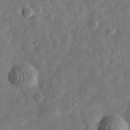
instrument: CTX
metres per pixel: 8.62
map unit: eHh
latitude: 32.6868
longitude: -76.9891
